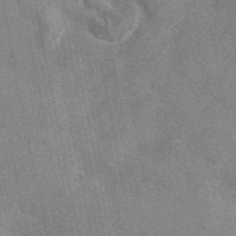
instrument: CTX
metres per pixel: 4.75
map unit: eAb
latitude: 47.9339
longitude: 121.7477
